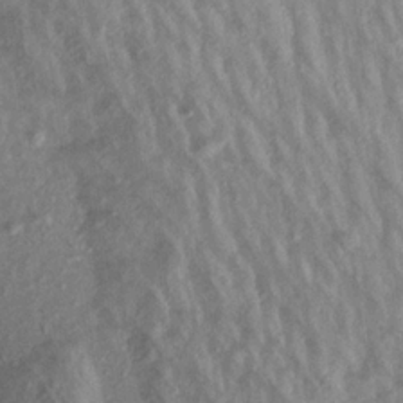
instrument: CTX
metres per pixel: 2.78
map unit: Aa
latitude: 19.1214
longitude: -147.1026
